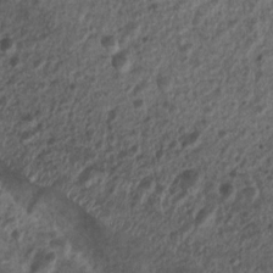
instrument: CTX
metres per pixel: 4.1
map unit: Nhu
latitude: 7.8394
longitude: -21.7638
